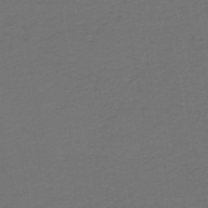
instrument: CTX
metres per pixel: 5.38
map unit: lHb
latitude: -43.9178
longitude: 52.8974
